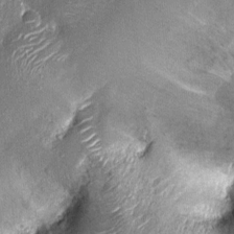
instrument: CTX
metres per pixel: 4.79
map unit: Nhu
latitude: -13.7289
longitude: -23.0269
